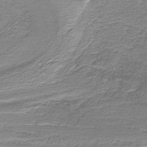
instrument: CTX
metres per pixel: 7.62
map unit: lHb
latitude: -40.3117
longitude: 54.9353
